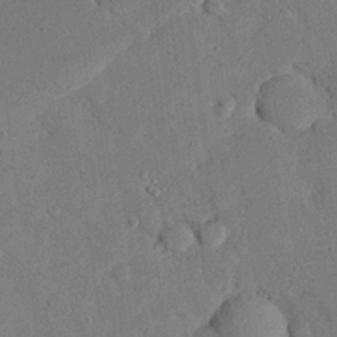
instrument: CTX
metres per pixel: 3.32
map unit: eHh
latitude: 26.4034
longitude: -80.4223
